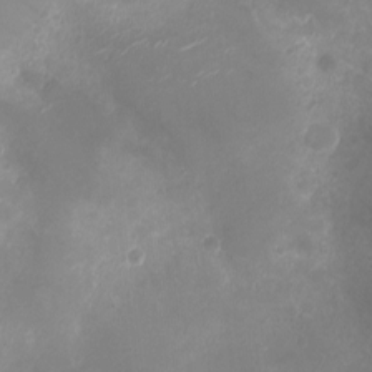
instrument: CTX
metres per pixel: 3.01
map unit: Ht
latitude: -10.2362
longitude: -19.5371
